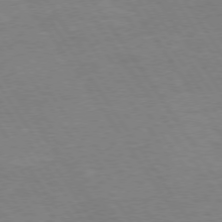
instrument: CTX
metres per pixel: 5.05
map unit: Hpe
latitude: 73.9717
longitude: -140.5734
